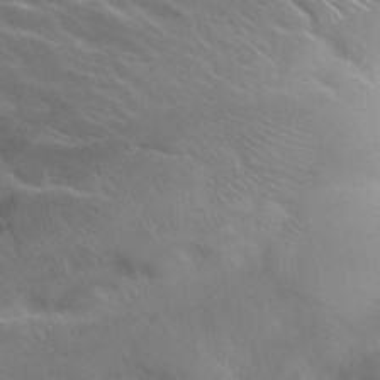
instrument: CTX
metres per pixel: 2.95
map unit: Hto
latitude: 28.1389
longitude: -48.5546
